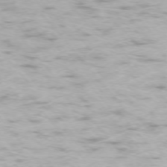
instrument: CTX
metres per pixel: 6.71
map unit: Ap
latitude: -74.3685
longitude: -74.0822
